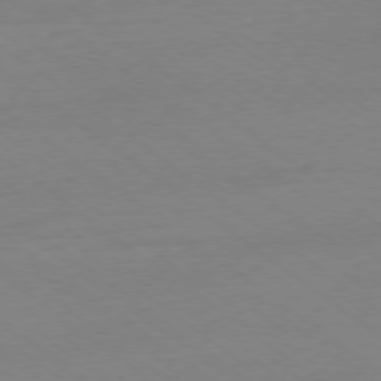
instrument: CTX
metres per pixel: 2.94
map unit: Ap
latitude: -78.5573
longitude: -95.2915
